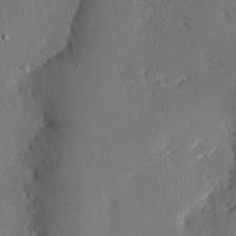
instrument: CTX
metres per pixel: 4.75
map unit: eHh
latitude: 28.0633
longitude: -80.8947
